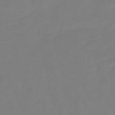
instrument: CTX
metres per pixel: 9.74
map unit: lHb
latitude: -49.6533
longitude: 79.6721
